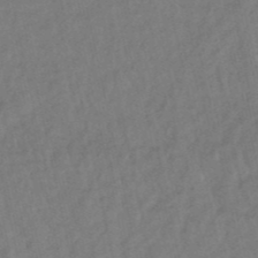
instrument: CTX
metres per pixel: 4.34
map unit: lHb
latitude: -49.5022
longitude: 73.2376
